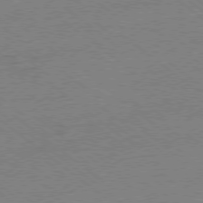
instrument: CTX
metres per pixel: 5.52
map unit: Hpe
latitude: -79.0108
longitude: -15.8962
